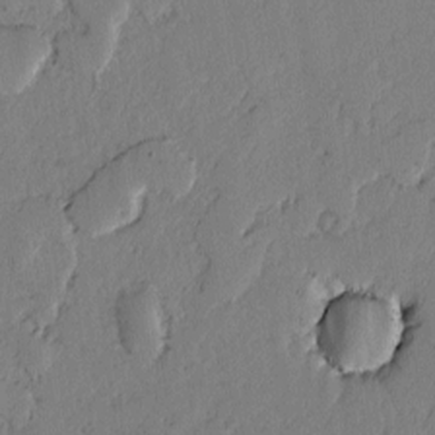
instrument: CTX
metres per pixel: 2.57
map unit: lAvf
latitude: -2.2550
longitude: -107.0458
